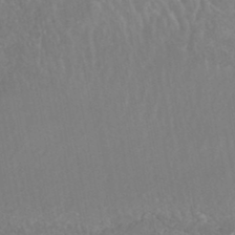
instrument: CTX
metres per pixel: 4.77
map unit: HNhu
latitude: -46.5762
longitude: 97.0676
